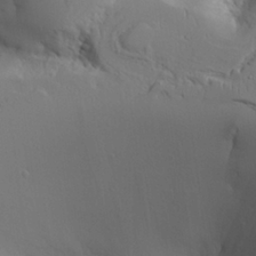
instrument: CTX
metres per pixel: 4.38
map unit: Aa
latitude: 25.4993
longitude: -129.9150
